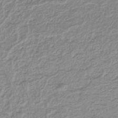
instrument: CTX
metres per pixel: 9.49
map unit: lHb
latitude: -41.6155
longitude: 62.2172
